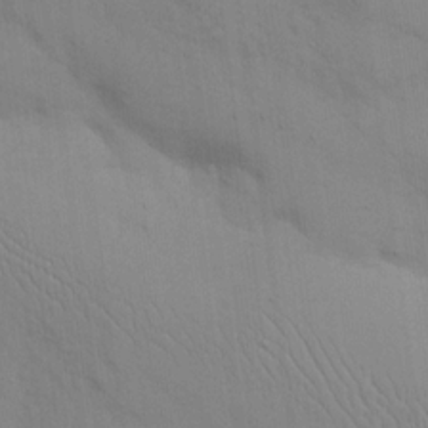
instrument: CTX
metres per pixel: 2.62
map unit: eHh
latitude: 16.9703
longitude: -62.6491
